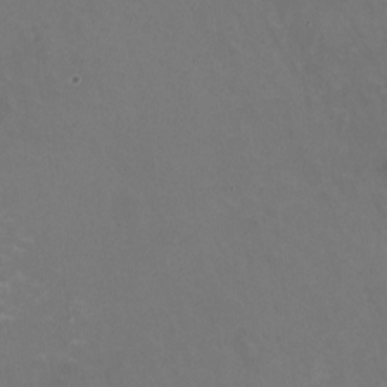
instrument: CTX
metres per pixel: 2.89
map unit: HNhu
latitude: -1.3699
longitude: -2.7813
